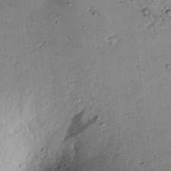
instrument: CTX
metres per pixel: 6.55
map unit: lAvf
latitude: 7.0269
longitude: 168.0850
